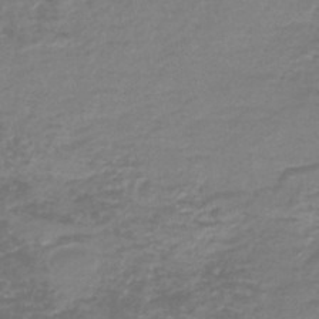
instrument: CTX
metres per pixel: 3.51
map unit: HNb
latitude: -47.1809
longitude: 52.0283
